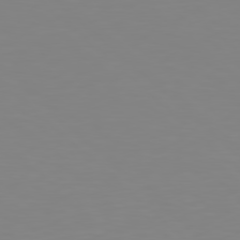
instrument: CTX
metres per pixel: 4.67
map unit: Hpe
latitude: 77.9717
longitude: -173.7071
